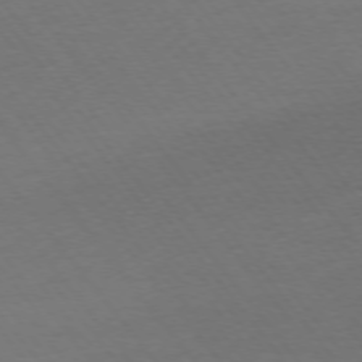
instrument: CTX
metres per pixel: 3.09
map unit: Ap
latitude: -75.4833
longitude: -83.2159
